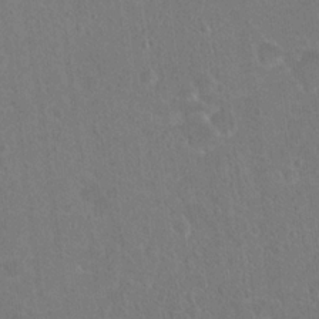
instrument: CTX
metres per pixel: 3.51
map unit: Hto
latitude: 17.6127
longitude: -39.9717
